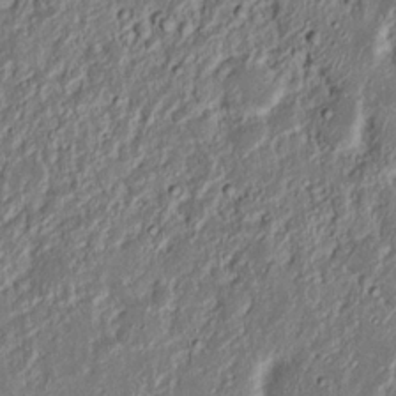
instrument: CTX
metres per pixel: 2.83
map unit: Nhu
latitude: 18.5923
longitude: -72.9514
